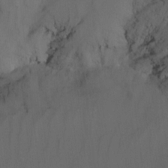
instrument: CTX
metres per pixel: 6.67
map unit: Nhu
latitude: -15.6911
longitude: -57.7449
